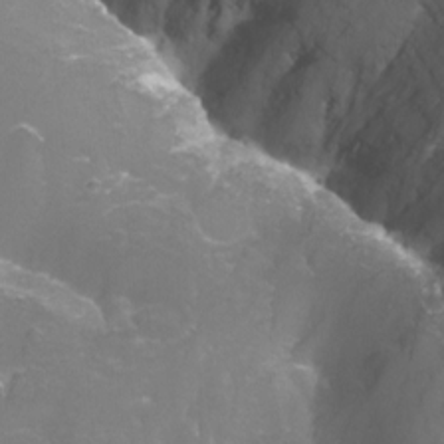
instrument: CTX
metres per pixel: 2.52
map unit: Nhu
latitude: -13.2376
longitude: -72.4790
